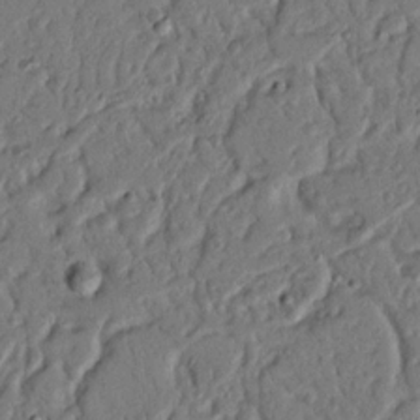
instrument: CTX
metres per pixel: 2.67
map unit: Nhu
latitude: 17.7261
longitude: -78.8380
